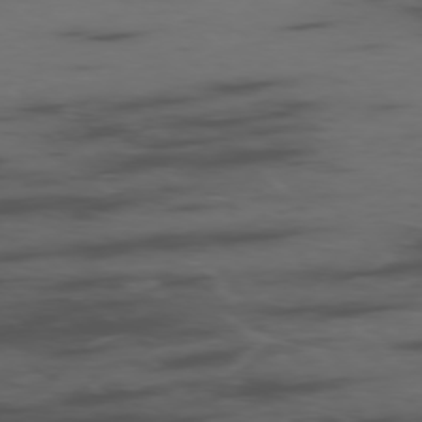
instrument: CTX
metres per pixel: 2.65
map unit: Ap
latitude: -76.8219
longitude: -66.2522
